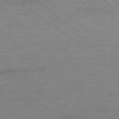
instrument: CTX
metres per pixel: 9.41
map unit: Ap
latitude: -78.2550
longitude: -83.0080
